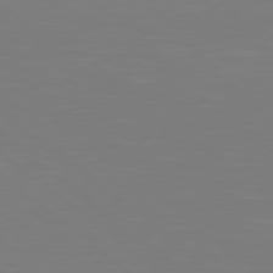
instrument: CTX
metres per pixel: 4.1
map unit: Hpe
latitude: 78.2712
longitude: -172.9135
